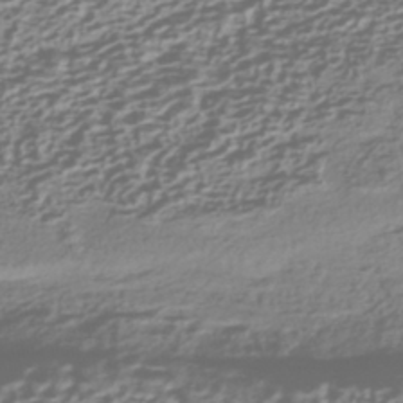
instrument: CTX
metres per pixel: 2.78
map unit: HNhu
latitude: -42.8219
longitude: 106.2173
